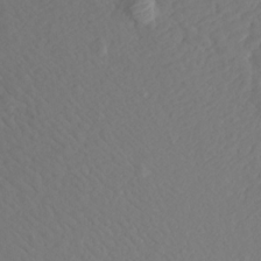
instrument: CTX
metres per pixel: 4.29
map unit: Aa
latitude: 15.7828
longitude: -146.0444
